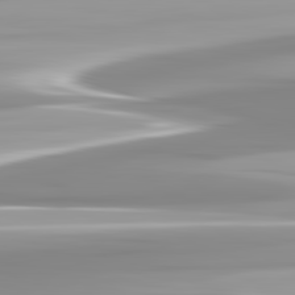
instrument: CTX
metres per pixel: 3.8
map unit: lApd
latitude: 82.7813
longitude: -138.6679
